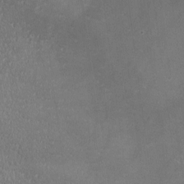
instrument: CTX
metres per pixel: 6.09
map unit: HNhu
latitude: -2.4628
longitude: -7.5938
